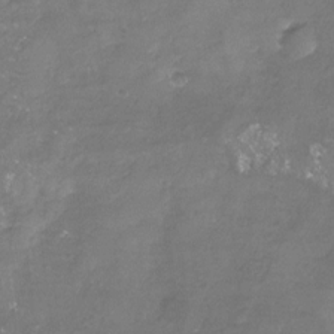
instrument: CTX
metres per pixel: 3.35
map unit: Nhu
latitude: -23.6533
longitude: -57.6315
